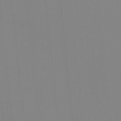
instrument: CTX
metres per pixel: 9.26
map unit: Ave
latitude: 3.6883
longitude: -112.8002
